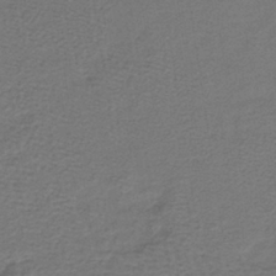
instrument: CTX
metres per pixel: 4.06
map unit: lHb
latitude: -38.4062
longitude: 57.9745
